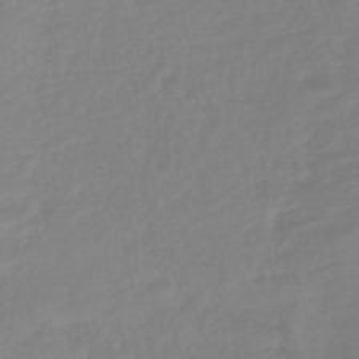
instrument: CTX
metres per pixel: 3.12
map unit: lHb
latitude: -44.5952
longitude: 75.7100
